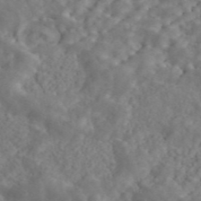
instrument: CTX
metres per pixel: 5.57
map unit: ANa
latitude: 45.8016
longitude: 23.4455
